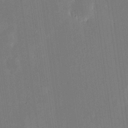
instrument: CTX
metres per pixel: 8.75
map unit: eHh
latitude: 18.7813
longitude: -69.7639
